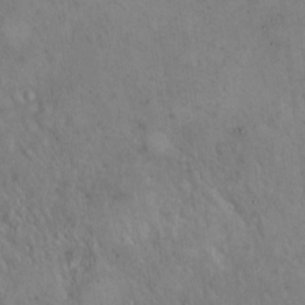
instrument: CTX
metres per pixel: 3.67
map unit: Hto
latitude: 16.2712
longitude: -59.2726
